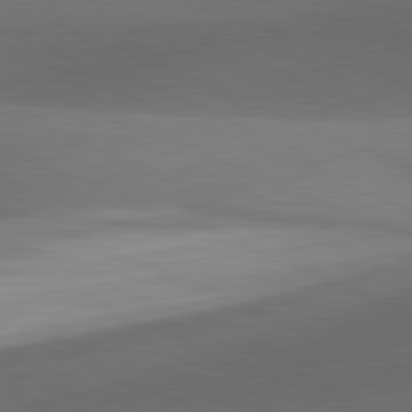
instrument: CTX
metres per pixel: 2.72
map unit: lApd
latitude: 81.6694
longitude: 132.6708
